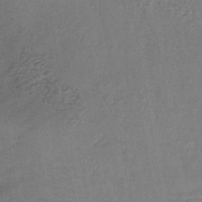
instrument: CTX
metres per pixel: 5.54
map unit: lHb
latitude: -39.0298
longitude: 61.5021
